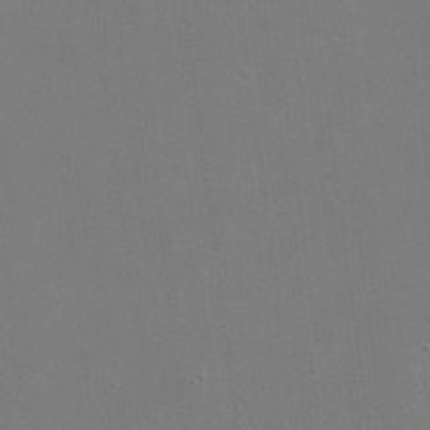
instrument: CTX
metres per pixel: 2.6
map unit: eHh
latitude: 19.9150
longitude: -69.3671
